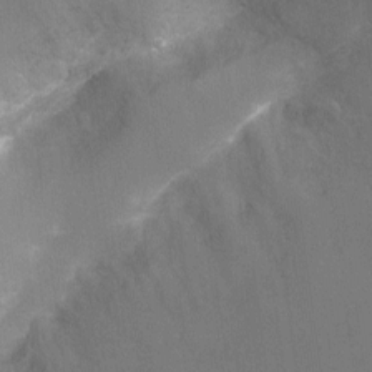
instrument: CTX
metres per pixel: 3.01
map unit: Ht
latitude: -7.8422
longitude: -24.1766
